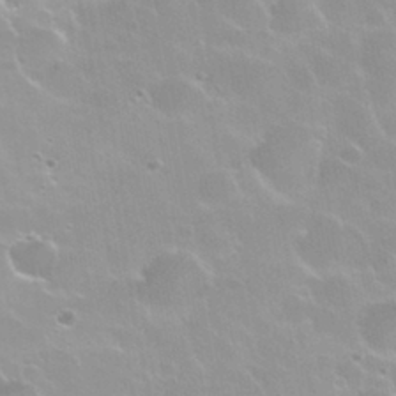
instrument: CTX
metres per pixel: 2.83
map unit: Nhu
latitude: 30.3090
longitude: -55.1592
